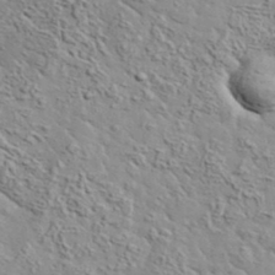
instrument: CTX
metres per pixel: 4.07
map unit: lHvf
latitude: 37.5749
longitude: -90.3089
